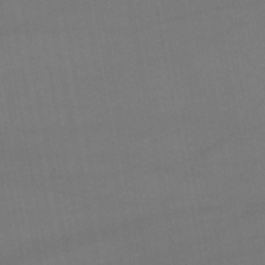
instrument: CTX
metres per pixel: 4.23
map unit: lHb
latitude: -47.0108
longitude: 73.5777
